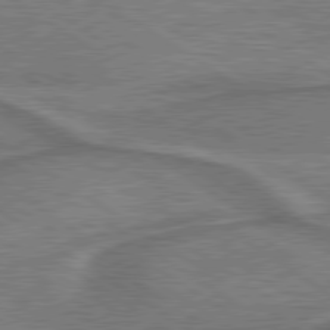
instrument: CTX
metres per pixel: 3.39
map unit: lApd
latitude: 79.6883
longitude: 172.8597
